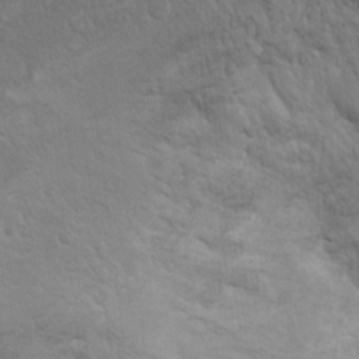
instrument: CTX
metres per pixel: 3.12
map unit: Ht
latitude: 5.4237
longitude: -29.4426
